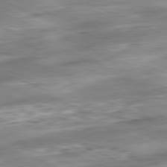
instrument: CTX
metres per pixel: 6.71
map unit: Ap
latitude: -81.8612
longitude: -81.2726
